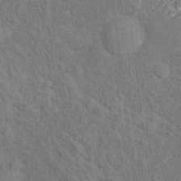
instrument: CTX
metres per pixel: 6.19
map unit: Hto
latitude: 15.7261
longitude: -41.1592
